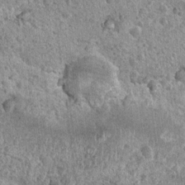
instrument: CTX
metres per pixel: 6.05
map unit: Nhu
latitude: 7.0458
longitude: -20.0444
